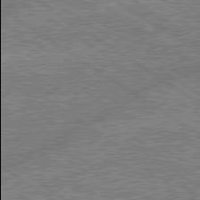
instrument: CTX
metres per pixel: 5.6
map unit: lApd
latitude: 79.3671
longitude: -145.9906
